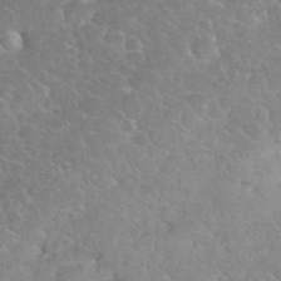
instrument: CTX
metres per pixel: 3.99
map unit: eHh
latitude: 35.5560
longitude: -64.3089
